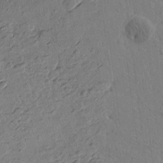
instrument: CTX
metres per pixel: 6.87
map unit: Htu
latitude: -1.3888
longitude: -175.8394
